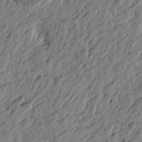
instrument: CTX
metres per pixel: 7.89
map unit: Htu
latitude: -3.0486
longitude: -179.7450
